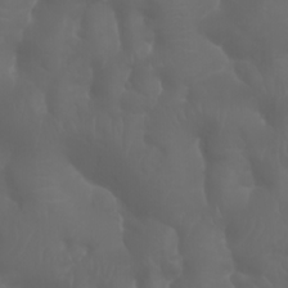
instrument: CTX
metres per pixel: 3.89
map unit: Htu
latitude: -6.1606
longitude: -70.2144
